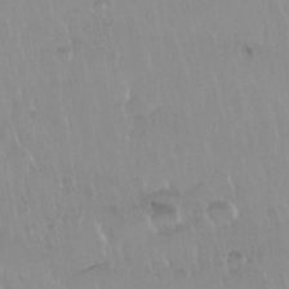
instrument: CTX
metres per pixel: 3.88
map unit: Nhu
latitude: 29.7638
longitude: -56.5923
